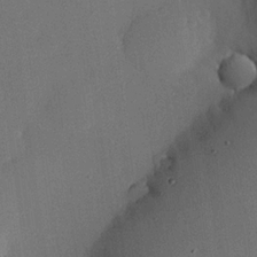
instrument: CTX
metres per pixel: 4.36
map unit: eHh
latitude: 23.4048
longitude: -91.5371
